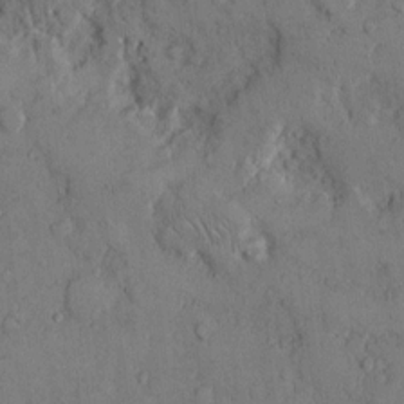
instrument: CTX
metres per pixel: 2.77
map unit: Hto
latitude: 9.9339
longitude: -59.7072
